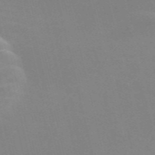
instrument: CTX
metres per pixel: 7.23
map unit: Nve
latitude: -57.9367
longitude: 63.1242
